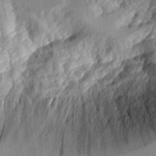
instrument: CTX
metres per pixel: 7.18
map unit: Aa
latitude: 10.6869
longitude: -127.4616
